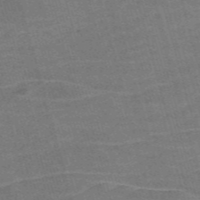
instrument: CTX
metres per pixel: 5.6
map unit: Nve
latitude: -58.7085
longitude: 65.2565
